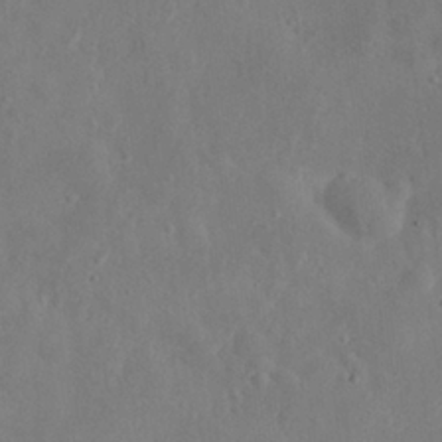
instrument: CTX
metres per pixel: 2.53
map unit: eHh
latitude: 25.2537
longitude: -67.6316
